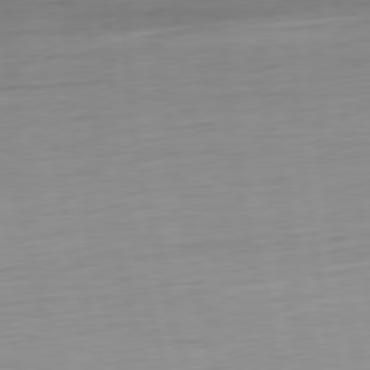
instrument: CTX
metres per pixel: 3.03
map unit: Ap
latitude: -76.8408
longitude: -73.0648
